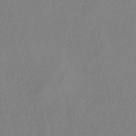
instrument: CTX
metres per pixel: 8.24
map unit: HNb
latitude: -33.7100
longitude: 55.0676
